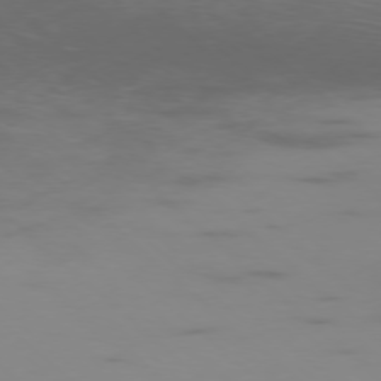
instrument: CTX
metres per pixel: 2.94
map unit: Ap
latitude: -77.5210
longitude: -67.2348
